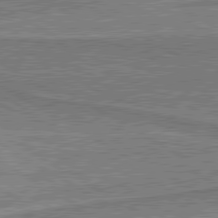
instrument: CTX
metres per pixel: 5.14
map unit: lApd
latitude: 80.6490
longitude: 145.0298
